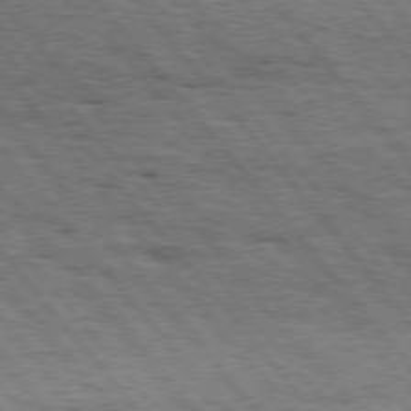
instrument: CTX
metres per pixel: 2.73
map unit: Hpe
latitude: 75.7639
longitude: -153.4238
